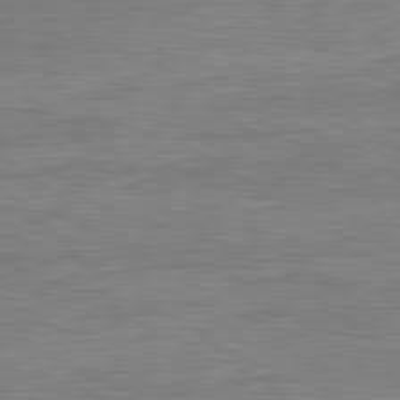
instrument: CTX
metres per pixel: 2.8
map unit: Ap
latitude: -82.0472
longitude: -78.8758
